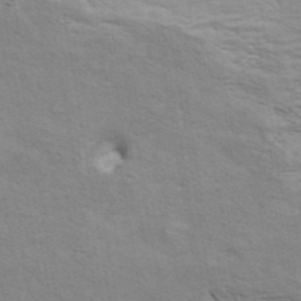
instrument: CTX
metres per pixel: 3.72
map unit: ANa
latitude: 41.8205
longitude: 14.5007
